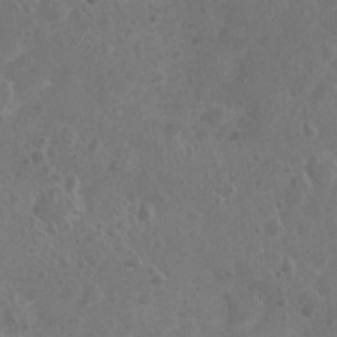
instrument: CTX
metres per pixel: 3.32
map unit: Nhu
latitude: 2.4979
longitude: -14.9325
